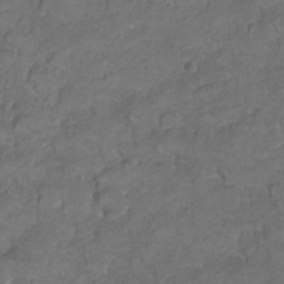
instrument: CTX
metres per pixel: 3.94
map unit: Ht
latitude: 5.5938
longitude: -36.4223
